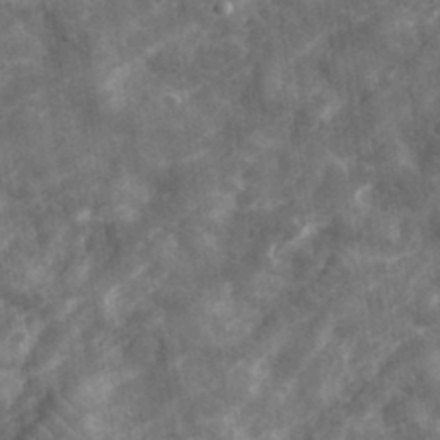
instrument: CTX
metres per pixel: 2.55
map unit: eHh
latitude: 33.4049
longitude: -78.4034
